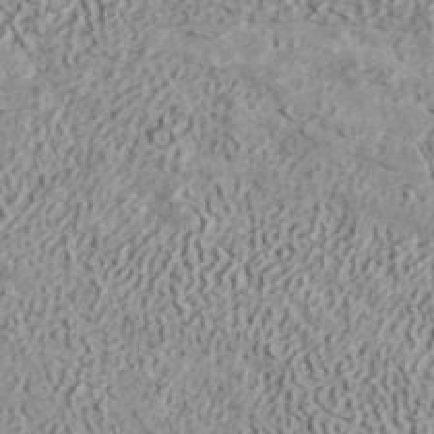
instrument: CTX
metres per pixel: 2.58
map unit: ANa
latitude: 41.3859
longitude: 30.7085
